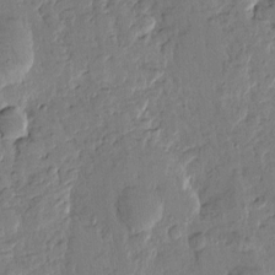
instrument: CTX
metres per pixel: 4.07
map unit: Htu
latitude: -0.4818
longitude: -176.7246
